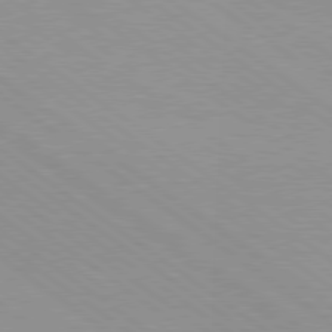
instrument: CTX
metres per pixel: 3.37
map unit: Hpe
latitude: 78.6869
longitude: -122.6113
